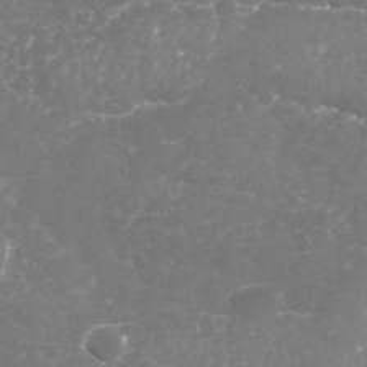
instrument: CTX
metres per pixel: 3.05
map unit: Nhu
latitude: -19.2376
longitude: -57.5560
